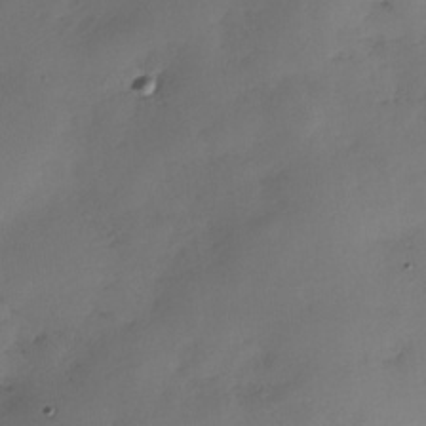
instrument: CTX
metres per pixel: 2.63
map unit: Nhe
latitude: -35.1431
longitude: -144.3656
